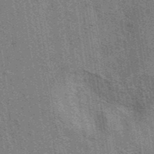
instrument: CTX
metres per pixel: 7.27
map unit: eAb
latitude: 40.7624
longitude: 107.1054
